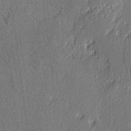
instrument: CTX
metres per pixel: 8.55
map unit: lAvf
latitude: -3.4454
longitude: -109.0836
